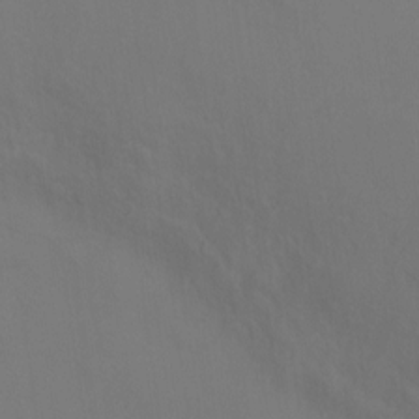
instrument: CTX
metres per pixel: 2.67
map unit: Ht
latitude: 1.0836
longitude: -34.1766
